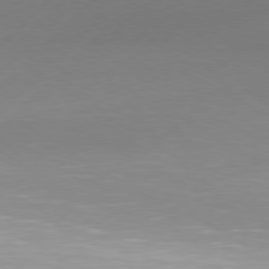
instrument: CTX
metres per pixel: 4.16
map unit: Hpe
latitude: 77.4048
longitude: -131.9906
